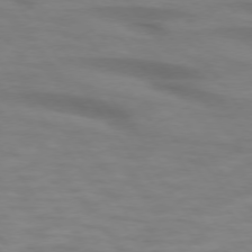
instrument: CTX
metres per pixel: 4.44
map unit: lApd
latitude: 74.6302
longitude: -59.7450
